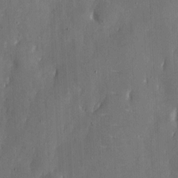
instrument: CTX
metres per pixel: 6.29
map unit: eHh
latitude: 6.3845
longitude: -69.0270
